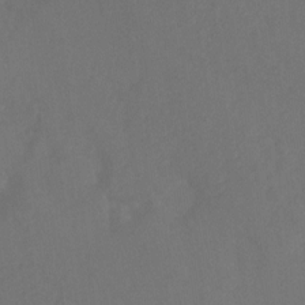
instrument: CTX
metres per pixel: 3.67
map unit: Ht
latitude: -10.1039
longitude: -35.1025
